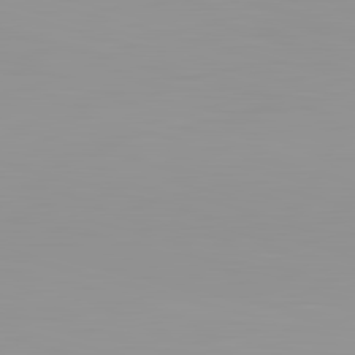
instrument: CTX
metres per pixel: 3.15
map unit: lApd
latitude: 83.1970
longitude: -135.4993
